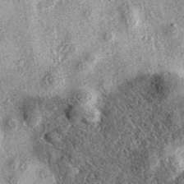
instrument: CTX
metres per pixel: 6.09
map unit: eAb
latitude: 37.7827
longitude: 106.6518
